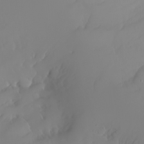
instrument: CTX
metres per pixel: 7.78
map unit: Nhu
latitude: -6.6707
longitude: -89.2159
